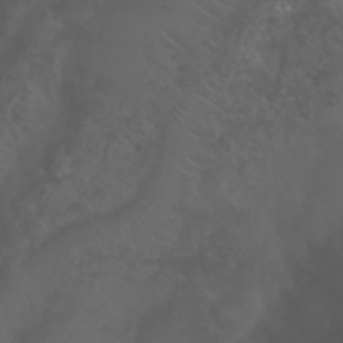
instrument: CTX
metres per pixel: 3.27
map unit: Nhu
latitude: 23.1592
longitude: -64.9136
